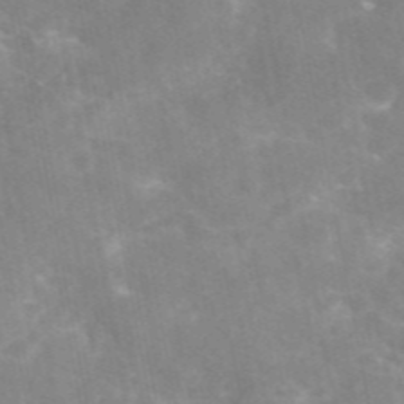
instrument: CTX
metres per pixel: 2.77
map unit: eAb
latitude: 46.1200
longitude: 124.4818
